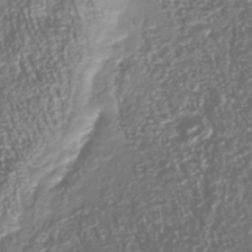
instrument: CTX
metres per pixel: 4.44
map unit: Nhu
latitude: -40.0472
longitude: -83.1403
